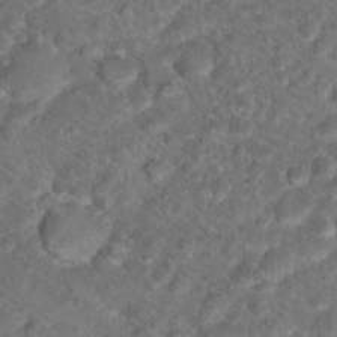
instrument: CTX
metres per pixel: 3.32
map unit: Hto
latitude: 17.6316
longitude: -37.5182
